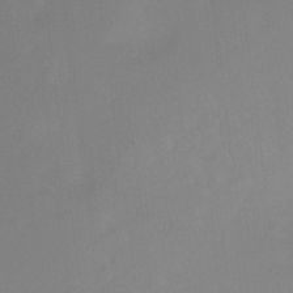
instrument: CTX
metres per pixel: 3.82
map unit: Ht
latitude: -9.6344
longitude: -37.7639
